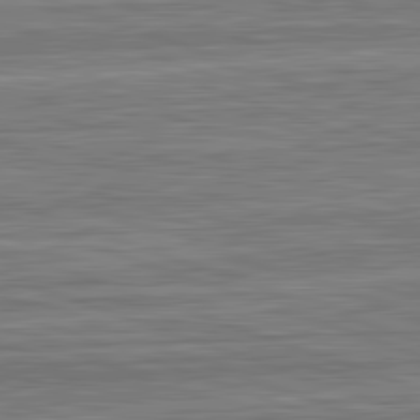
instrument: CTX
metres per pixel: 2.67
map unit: lApd
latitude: 82.8380
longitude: 179.9556
